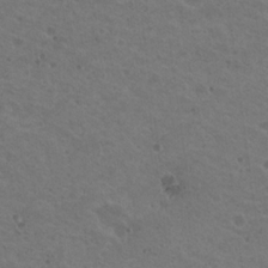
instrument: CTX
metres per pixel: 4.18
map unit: Nhu
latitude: 18.9891
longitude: -30.0822
